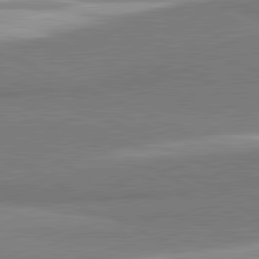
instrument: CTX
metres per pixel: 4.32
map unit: lApd
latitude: 81.8583
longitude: 161.8800
